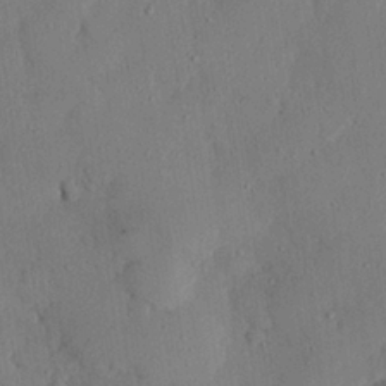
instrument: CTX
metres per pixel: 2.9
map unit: eHh
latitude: 26.2901
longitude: -80.1956
